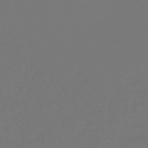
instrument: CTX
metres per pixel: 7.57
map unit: lHb
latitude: -47.8800
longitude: 65.1054
